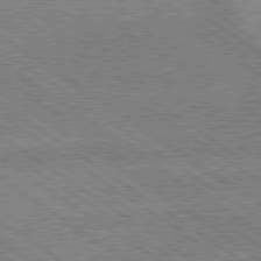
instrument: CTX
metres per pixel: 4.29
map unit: lApd
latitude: 79.2915
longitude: -161.8772
